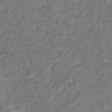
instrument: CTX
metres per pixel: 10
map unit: Hto
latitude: 15.7450
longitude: -38.3845
